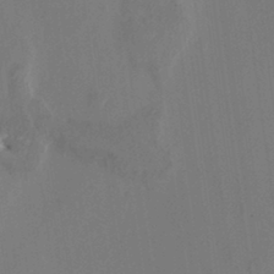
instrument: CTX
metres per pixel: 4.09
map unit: HNhu
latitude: 8.2901
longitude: -0.9136
